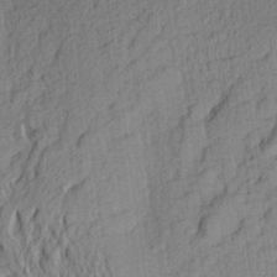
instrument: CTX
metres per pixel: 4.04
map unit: Aa
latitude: 26.6869
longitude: -145.4048
